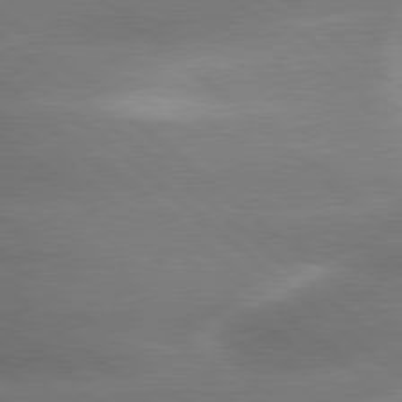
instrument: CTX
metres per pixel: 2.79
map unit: lApd
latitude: 79.8017
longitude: -116.8191
